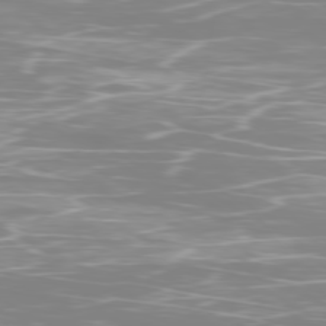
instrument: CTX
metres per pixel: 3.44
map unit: Ap
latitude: -80.1417
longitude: -59.6694
